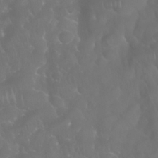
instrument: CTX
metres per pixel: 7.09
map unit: Nhu
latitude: 28.2522
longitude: -65.4426
